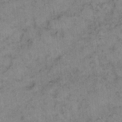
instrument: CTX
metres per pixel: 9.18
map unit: eHh
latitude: 9.8206
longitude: -63.3860
